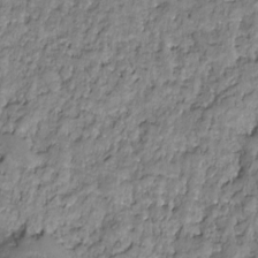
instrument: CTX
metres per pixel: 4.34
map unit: HNhu
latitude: -21.7477
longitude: 85.5777
